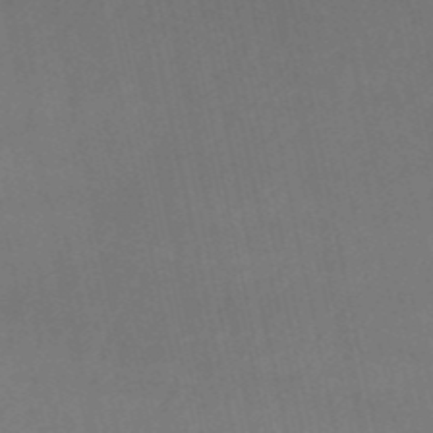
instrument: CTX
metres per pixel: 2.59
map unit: eHb
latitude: -51.1053
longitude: 70.6519
